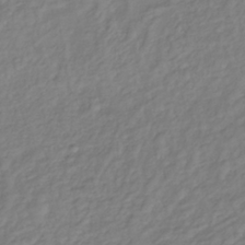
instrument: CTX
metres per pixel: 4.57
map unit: lHb
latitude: -37.2565
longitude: 70.1228
